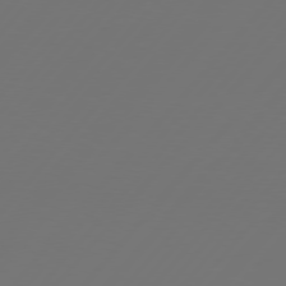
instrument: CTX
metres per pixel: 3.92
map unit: Hpe
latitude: 76.4979
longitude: -138.3845
